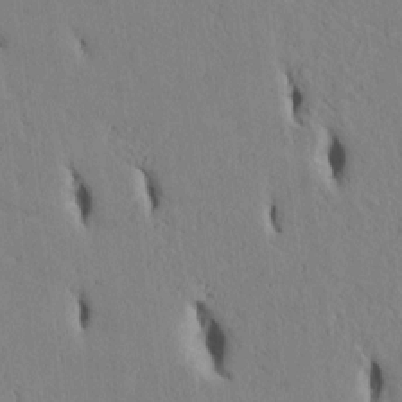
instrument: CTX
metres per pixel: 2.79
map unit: Htu
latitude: 3.3292
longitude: 150.9920
